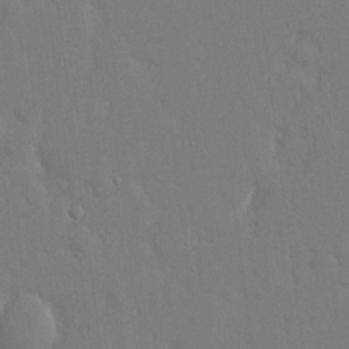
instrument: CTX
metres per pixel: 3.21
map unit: eHh
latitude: 14.8569
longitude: -71.2159
